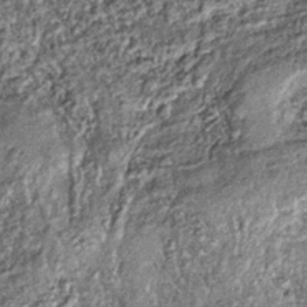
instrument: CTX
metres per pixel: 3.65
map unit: lHb
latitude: -36.5951
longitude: 67.9178
